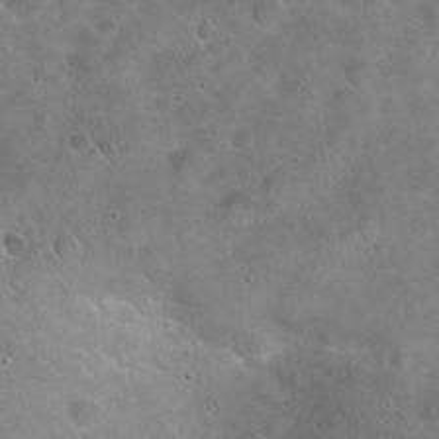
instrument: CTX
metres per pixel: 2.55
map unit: Hto
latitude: 21.7072
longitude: -54.4223
